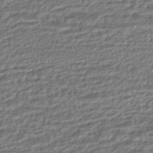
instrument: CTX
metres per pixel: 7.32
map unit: HNhu
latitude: -44.9164
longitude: 101.3698
